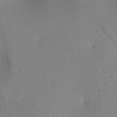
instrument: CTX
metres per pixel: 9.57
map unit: lAa
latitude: 3.4615
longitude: -116.0822
